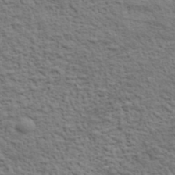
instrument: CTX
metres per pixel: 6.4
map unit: lHvf
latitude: 37.9528
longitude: -89.2159
